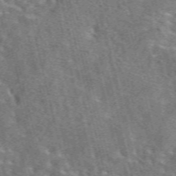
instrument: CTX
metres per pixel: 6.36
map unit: eAb
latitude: 44.4223
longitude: 111.1998
